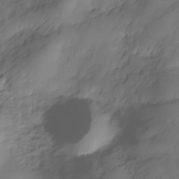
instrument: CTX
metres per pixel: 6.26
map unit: Hve
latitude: -29.2187
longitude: 91.1431
